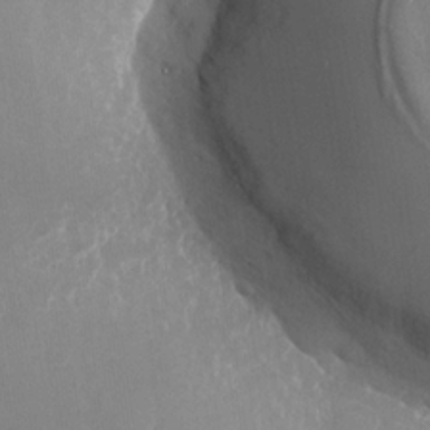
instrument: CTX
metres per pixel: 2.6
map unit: Nhu
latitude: -28.3684
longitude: -75.6127
